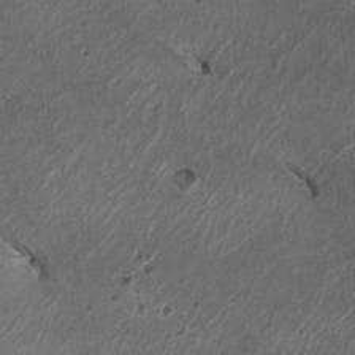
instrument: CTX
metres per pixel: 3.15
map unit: HNhu
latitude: -1.4644
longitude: -7.7450
